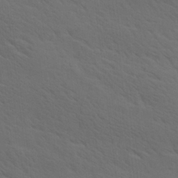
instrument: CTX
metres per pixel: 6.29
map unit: lAa
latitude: 19.8205
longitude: -139.4048
